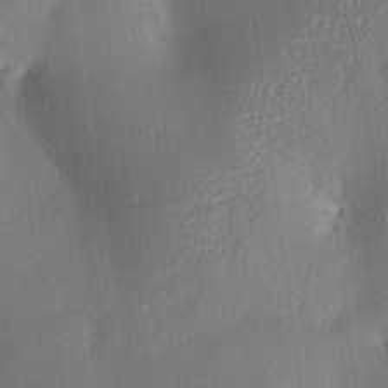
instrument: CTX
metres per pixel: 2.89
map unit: Aa
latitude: 15.4427
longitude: -148.6302
